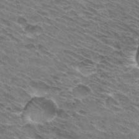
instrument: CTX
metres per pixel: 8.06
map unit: Hto
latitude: 31.8206
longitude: -44.4601
